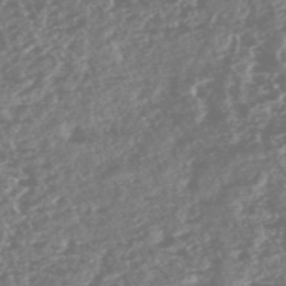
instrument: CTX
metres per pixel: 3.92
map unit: HNhu
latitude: -47.7477
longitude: 31.1998
